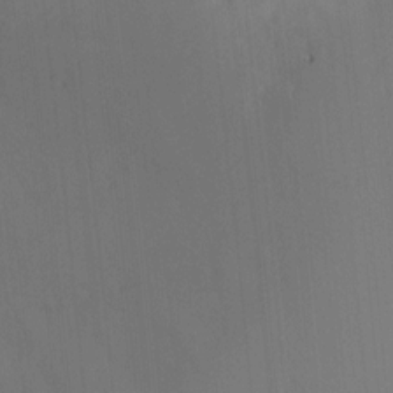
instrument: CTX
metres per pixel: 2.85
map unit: Ht
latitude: -12.1039
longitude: -46.9892
